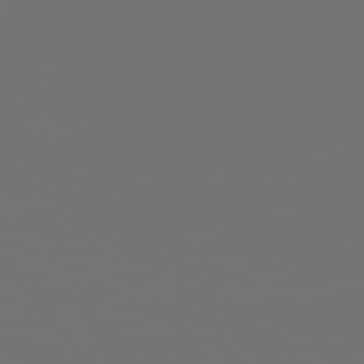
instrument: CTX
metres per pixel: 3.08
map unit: Hpe
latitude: 75.0647
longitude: -129.2348
